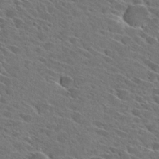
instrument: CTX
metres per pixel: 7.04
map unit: Hto
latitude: 27.8206
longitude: -42.8191
